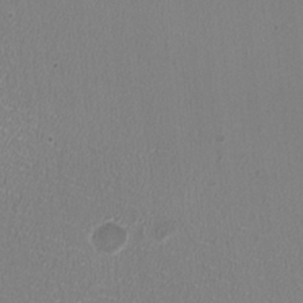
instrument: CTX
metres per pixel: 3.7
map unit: HNhu
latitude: -2.3495
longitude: -1.5560
